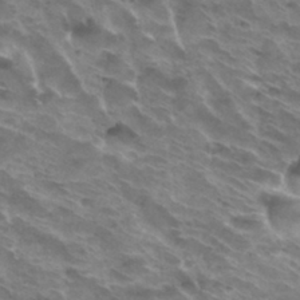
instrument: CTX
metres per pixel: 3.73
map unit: Hto
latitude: 32.2900
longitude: -40.6112
